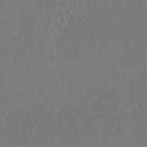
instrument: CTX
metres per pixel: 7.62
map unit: HNhu
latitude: 5.8583
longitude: 13.0487
